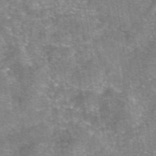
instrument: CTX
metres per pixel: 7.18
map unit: eAb
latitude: 46.7813
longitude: 102.6707
